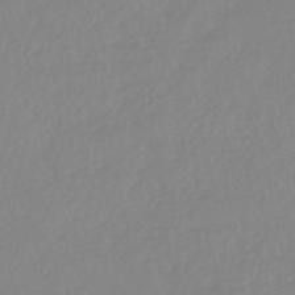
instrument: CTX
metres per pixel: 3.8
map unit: eHb
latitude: -44.9164
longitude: 84.6140
